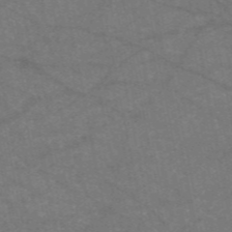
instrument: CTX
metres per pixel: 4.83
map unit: HNb
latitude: -55.4455
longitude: -39.8583
